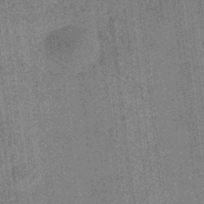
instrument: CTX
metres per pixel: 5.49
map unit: eHb
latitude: -34.8219
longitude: 79.2376
